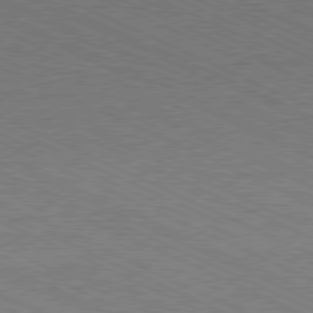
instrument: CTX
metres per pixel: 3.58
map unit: Hpe
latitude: -81.1998
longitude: 15.5966
